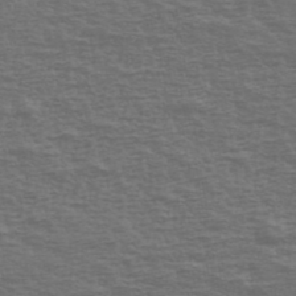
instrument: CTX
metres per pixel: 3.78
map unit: Ave
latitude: 39.7450
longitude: -113.7072
